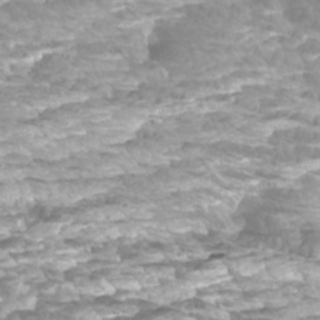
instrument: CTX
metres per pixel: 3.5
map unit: Htu
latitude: -5.2942
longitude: -76.1955
